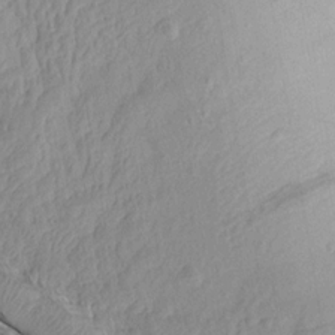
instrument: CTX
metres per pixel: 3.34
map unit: Aa
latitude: 15.0270
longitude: -145.6883
